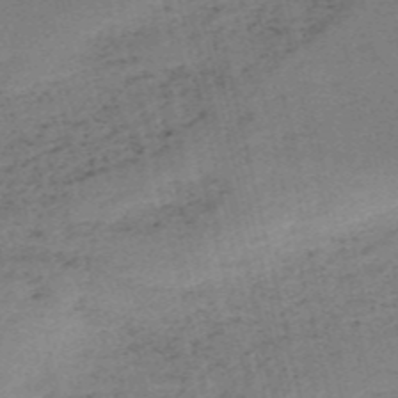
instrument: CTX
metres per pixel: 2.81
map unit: HNb
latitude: -55.0676
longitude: -42.9514
